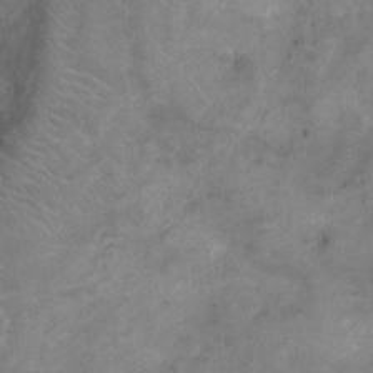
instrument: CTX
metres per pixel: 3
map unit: Ht
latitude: -4.7841
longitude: -16.1200
